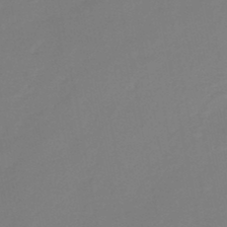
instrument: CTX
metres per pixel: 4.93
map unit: HNb
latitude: -47.2376
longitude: -35.3481
